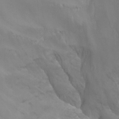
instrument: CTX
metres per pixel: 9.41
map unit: Nhu
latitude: -13.8045
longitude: -59.7261
